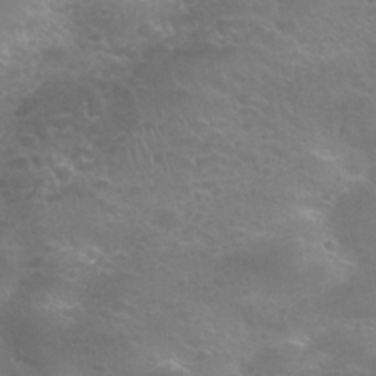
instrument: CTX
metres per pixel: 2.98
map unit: Nhu
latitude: 25.7827
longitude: -52.9892
